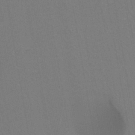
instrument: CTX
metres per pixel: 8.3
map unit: eHh
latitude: -44.7841
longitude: -28.8947
